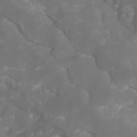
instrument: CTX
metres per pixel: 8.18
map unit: Htu
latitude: -7.0108
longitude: -48.6868
